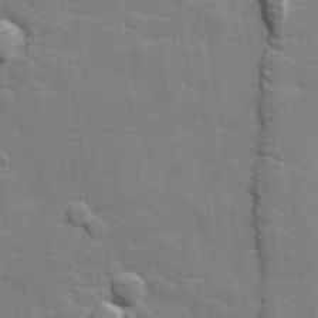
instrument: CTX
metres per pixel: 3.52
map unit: lHvf
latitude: 25.0080
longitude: 142.1038
